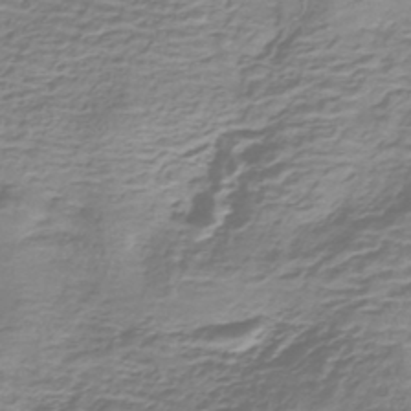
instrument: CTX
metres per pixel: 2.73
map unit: lHb
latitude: -40.9353
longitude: 59.1809
